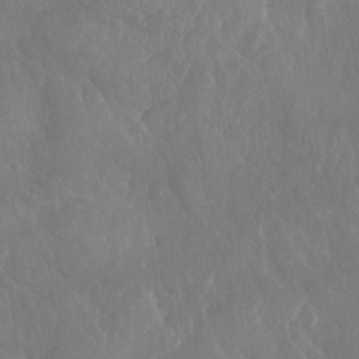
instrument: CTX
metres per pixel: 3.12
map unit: Aa
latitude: -8.3684
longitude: -77.6694
